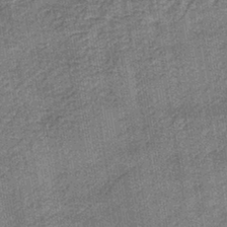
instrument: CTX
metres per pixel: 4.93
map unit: lHb
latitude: -40.0094
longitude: 63.5021
